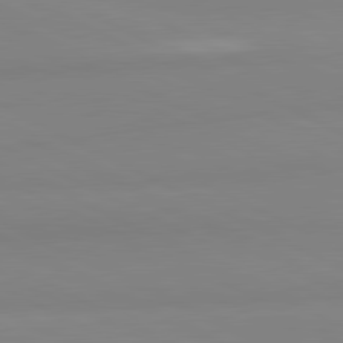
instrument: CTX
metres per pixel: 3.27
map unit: lApd
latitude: 81.2537
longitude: 179.5210
